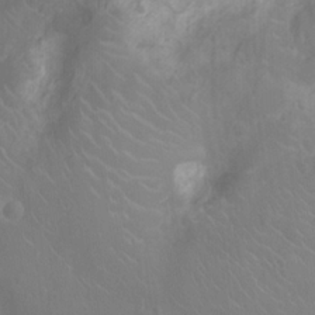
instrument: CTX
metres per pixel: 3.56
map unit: Ht
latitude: -4.3117
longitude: -18.3467
